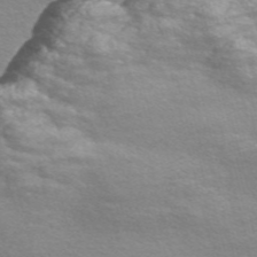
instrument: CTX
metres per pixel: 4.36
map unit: Nve
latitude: -56.7085
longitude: 59.7855
